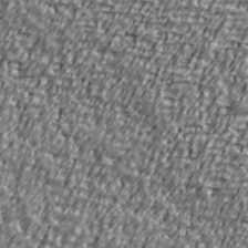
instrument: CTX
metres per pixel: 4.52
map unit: Ave
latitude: 40.8946
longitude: -112.1578
